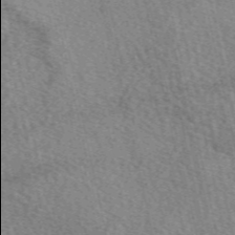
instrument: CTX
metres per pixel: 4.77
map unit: eAb
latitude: 49.7639
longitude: 114.0094
